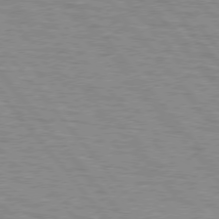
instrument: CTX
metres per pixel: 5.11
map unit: lApd
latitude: 75.6127
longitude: -75.1214
